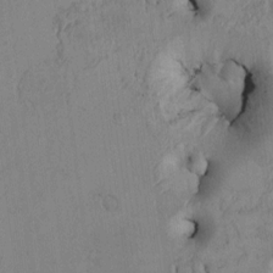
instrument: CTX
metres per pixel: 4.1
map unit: Htu
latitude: 2.9891
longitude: 148.7464
